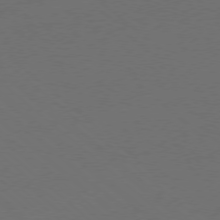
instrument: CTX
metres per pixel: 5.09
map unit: Ap
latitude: -78.6329
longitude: -99.5938
